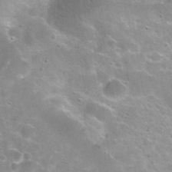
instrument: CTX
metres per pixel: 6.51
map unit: Nhu
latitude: 29.2159
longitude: -49.5182
